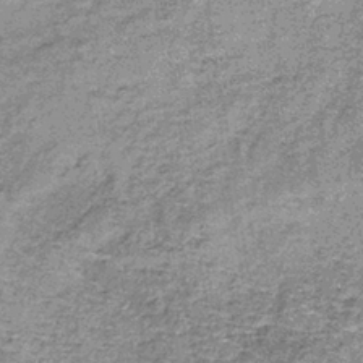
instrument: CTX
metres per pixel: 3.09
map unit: lHb
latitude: -37.0675
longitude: 66.2173
